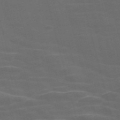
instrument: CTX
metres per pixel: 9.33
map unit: Nve
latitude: -58.6140
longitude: 65.4833
